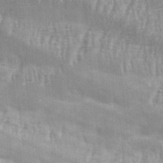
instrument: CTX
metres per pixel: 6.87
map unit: Aa
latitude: 33.4426
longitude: -135.4048
